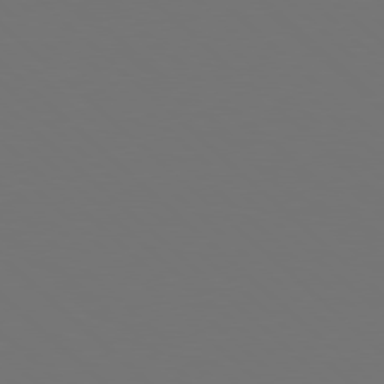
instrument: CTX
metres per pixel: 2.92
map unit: Hpe
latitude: 78.3090
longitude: -175.6694
